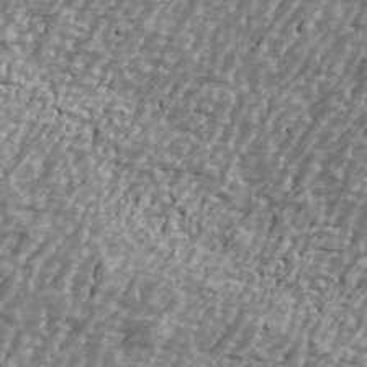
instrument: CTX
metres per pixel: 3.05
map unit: Ave
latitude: 40.5356
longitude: -112.3845
